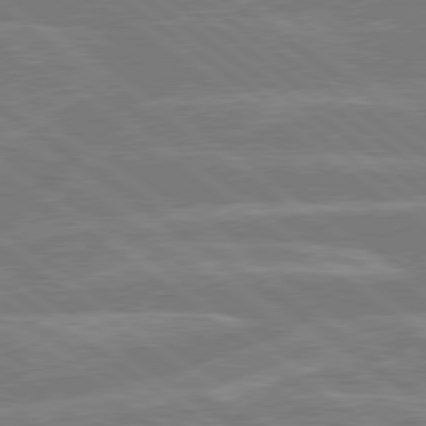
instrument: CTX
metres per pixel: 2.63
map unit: Hpe
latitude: 79.0648
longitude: -129.8583
